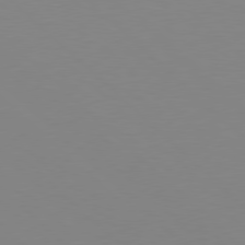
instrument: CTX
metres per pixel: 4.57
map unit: Hpe
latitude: 78.1956
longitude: -164.4979
